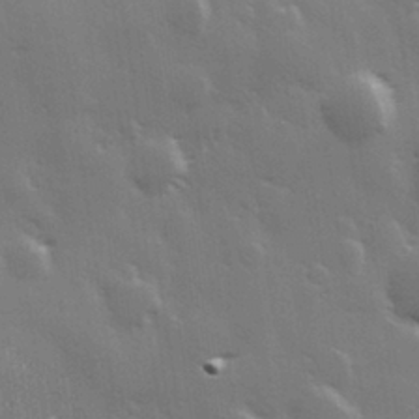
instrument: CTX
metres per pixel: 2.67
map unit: Hve
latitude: 28.1578
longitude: 148.1417
